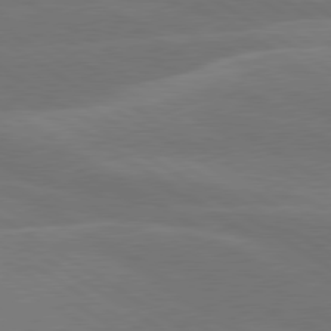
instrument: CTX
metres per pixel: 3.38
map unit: lApd
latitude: 79.9339
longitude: -125.6505
